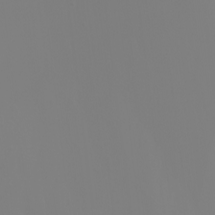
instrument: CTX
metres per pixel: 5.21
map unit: Nhu
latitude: -7.1620
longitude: -79.5371
